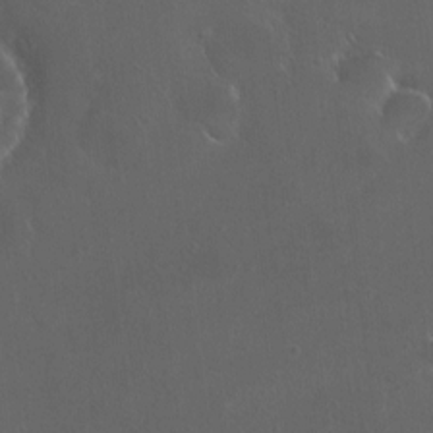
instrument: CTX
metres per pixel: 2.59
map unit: HNhu
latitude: 6.7624
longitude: 6.4818
